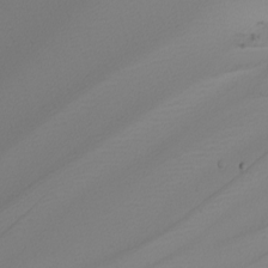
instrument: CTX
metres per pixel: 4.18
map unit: Nhu
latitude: -6.8975
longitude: -95.3482
